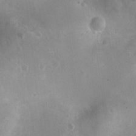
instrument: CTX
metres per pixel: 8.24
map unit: Nhu
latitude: -10.9353
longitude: -21.2537
